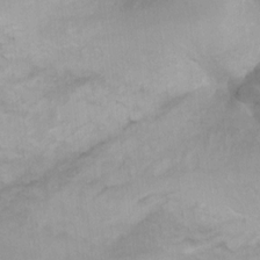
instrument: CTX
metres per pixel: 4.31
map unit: Ht
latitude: 3.8961
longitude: -28.4601
